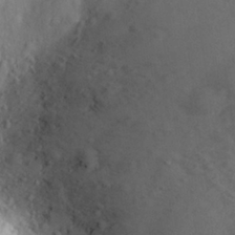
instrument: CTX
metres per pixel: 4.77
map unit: eHh
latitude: 26.3845
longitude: -65.7827
